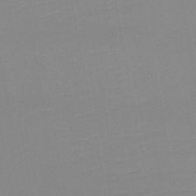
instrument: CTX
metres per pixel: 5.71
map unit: HNb
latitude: -45.5777
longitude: -44.4034
